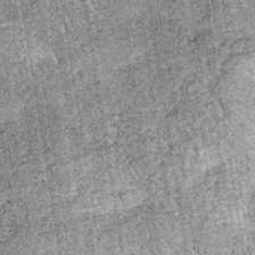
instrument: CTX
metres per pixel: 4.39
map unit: lHb
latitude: -37.0675
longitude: 67.4077
